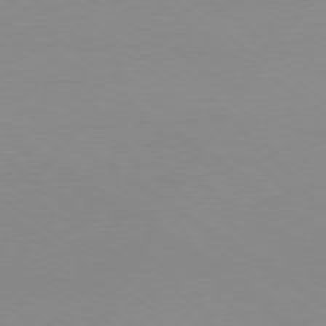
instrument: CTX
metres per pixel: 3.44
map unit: Ap
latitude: -79.2376
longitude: -67.1781
